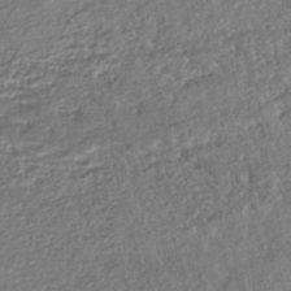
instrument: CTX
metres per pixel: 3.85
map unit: HNhu
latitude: -43.4832
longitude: 99.9556
